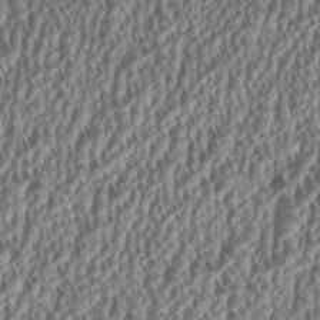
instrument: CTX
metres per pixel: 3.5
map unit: HNhu
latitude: 0.8380
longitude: 0.1606
